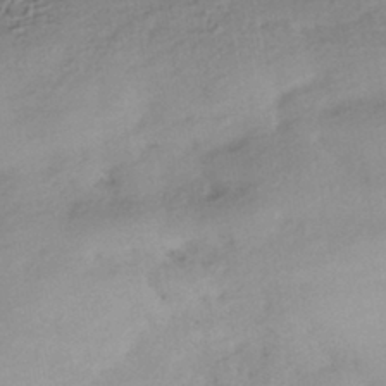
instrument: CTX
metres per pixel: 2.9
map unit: HNhu
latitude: -43.0297
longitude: 95.8422
